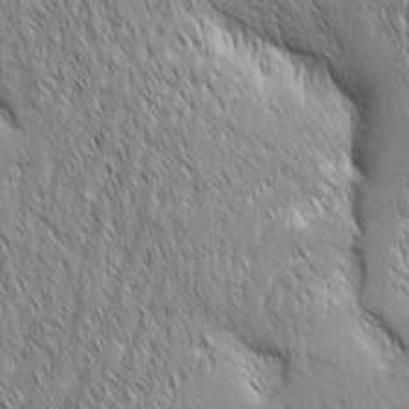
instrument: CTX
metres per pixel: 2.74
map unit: Aa
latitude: 6.6868
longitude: -129.8394
